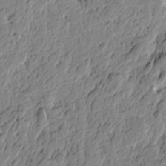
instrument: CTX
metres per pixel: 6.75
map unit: Htu
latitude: -1.0676
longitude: -177.6127
